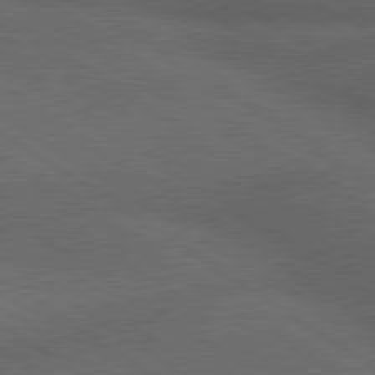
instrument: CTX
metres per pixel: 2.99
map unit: lApd
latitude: 79.9339
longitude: -177.9528
